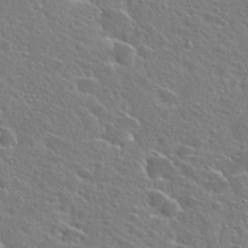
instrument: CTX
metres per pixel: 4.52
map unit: Hto
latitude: 25.4993
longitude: -46.7813
